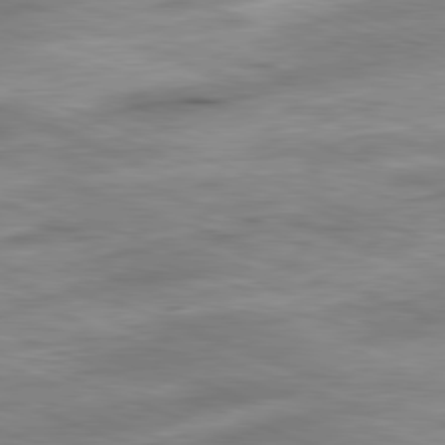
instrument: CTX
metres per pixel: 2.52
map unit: Ap
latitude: -81.9745
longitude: -81.7827
